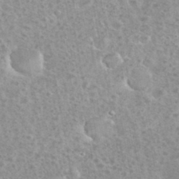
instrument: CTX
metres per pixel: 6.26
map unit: eHh
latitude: 35.2159
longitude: -60.5168
